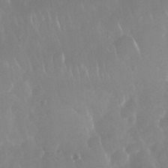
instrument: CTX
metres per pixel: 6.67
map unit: Nhu
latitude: 28.1200
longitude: -63.5371
